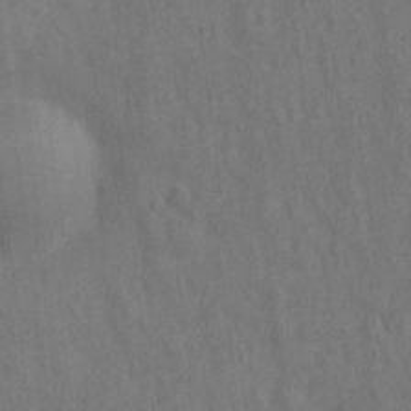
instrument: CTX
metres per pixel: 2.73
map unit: Hto
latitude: -0.0094
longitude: -34.1766
